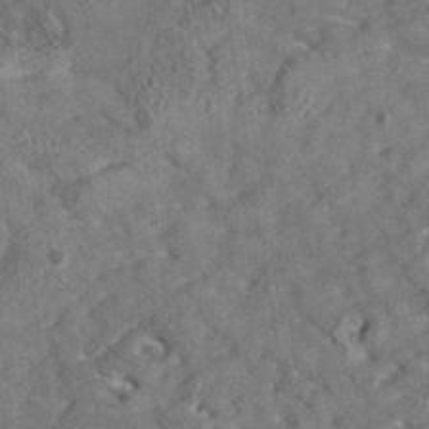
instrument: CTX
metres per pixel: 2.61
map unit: eAb
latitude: 35.3103
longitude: 111.7666
